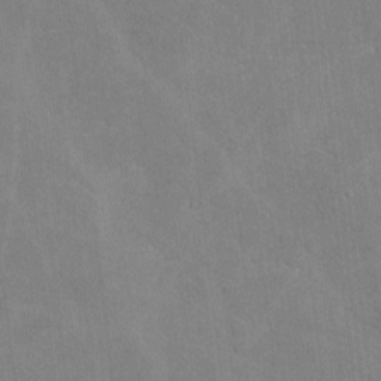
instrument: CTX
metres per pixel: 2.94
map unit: lHvf
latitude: -9.0108
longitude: -100.7435
